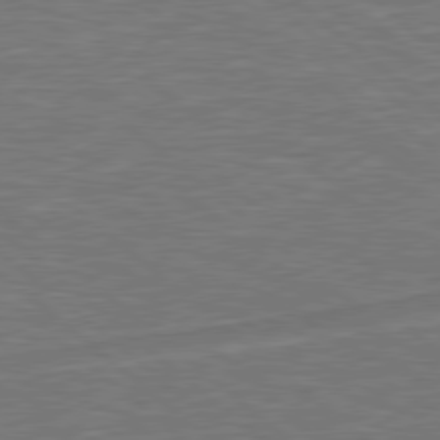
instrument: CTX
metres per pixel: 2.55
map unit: Hpe
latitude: 78.6113
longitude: -152.6491
